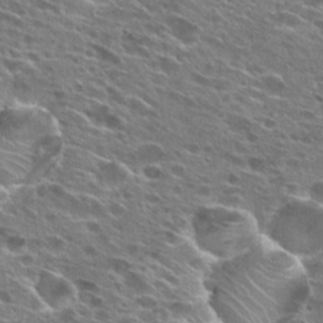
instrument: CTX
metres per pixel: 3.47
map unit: Hto
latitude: 27.4615
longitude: -44.3845
